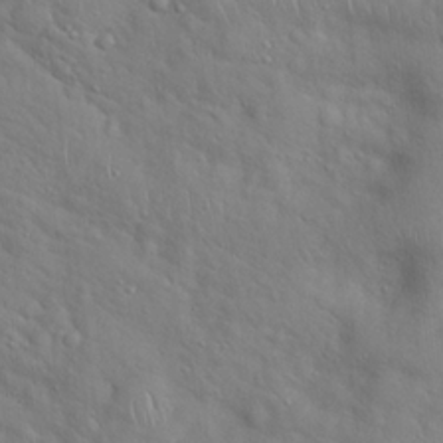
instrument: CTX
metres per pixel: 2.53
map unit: Hto
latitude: 18.9891
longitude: -53.3860
